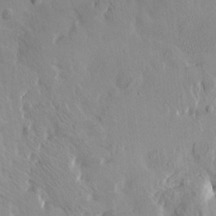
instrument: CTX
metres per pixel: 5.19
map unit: HNhu
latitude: 4.1578
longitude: 13.7289
